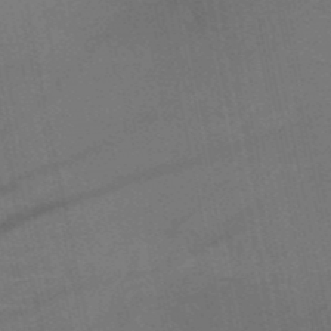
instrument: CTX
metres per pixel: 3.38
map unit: HNb
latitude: -50.8786
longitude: -42.3656
